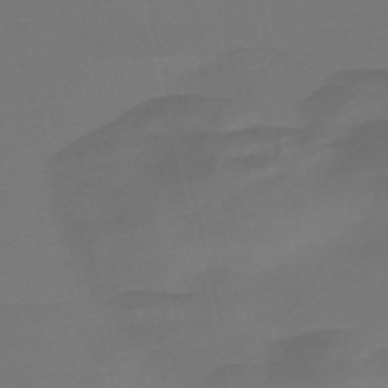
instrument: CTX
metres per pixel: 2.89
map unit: Nve
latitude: -58.2550
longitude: 66.0661
